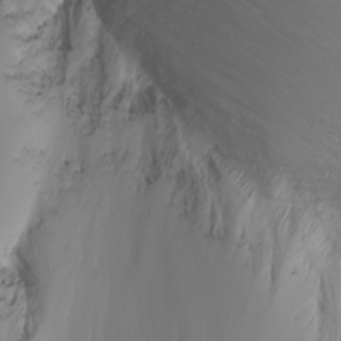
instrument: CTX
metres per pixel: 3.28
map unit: Nhu
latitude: -6.1039
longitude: -89.4805
